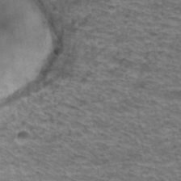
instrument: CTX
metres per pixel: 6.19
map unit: Hto
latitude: 37.8584
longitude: -43.6694
